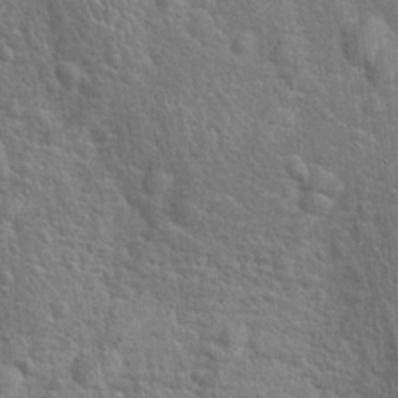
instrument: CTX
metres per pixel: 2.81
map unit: Hto
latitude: 18.1955
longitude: -43.0836
